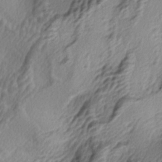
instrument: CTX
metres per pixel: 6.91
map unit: lAa
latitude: -5.2376
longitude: -123.2915
